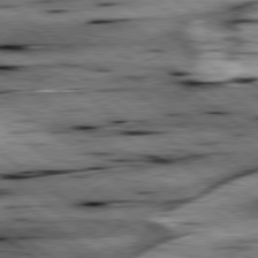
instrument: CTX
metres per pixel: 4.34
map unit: lApd
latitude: 79.2726
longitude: -48.2711
